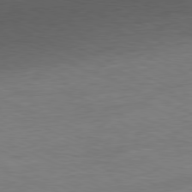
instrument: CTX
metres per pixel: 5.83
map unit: Ap
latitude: -81.4266
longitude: -84.4034
